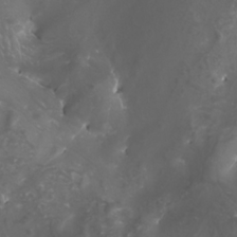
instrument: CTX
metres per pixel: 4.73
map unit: Nhu
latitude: -8.2739
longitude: -94.3467
